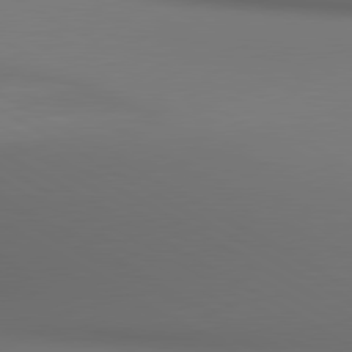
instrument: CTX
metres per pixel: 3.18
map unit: lApd
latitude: 80.5735
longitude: 137.0297
